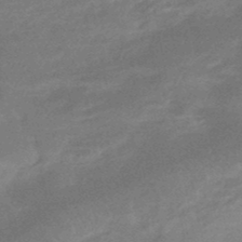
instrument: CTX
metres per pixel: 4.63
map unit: HNhu
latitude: -47.1809
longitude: 89.6911
